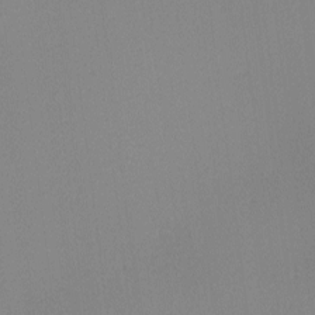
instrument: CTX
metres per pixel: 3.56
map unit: Ave
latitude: 2.3467
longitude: -115.4615
